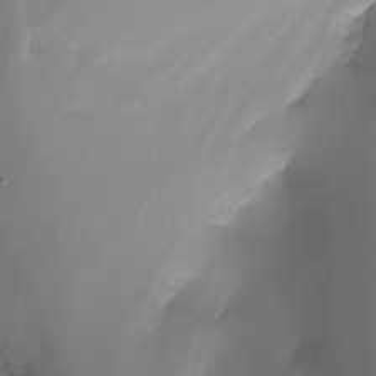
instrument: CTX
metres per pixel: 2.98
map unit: Nhu
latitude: -12.9920
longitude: -51.2348
